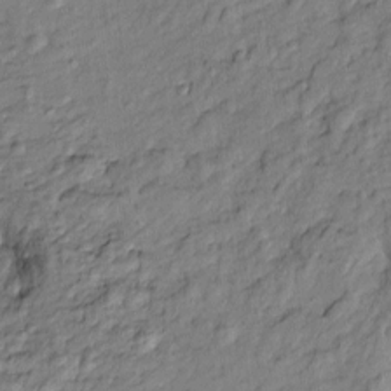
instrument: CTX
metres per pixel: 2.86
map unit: Htu
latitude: -8.7652
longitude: 177.5588
